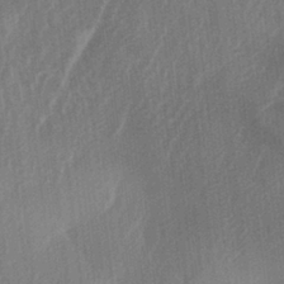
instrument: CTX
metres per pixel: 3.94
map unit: lAa
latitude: -6.3873
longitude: -129.0080
